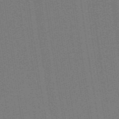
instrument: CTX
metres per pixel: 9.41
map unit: ANa
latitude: 51.9150
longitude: -70.7624
